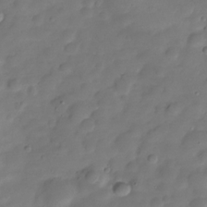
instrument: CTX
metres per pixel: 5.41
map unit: Hve
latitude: -28.2362
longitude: 91.8612
